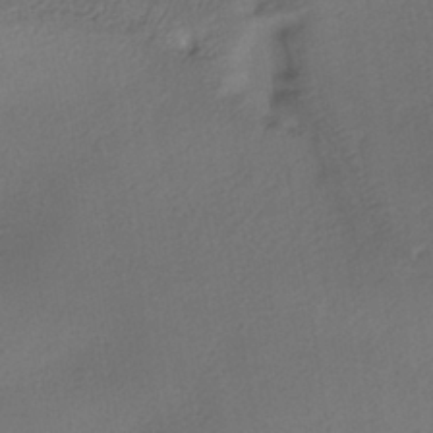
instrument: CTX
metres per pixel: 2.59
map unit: HNhu
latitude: -40.2361
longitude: 95.3320
